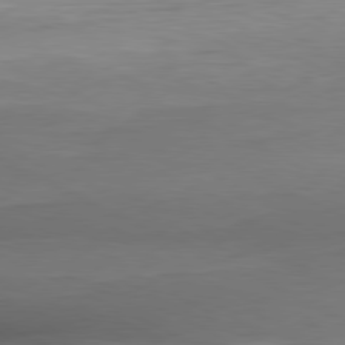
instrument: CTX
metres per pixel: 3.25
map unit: Ap
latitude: -81.3888
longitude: -95.0270
